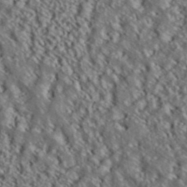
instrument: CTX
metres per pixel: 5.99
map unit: ANa
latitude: 40.2144
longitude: 30.0472
